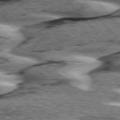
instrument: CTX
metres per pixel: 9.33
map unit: lApd
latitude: 76.0822
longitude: -82.1199
